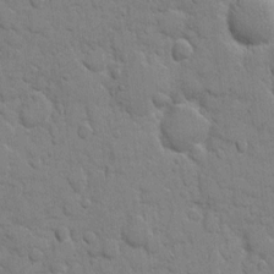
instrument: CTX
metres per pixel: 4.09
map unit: eHh
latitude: 9.4993
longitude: -67.0080
